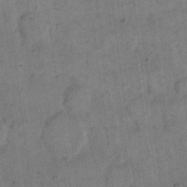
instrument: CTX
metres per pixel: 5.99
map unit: eHh
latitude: 14.4979
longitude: -66.4412
